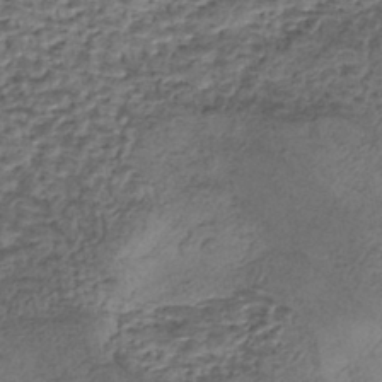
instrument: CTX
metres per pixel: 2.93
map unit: eHh
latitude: -42.5006
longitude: 120.0283
